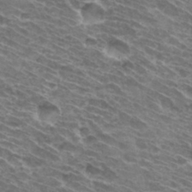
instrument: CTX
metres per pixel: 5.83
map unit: Hto
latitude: 32.4979
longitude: -42.7624
